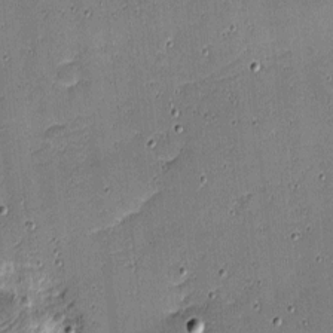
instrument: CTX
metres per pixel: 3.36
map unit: eHh
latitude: -4.2550
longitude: -82.3278
